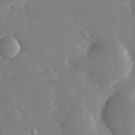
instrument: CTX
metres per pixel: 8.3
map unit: Hve
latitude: 28.6490
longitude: -91.5560
